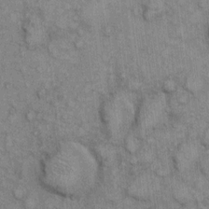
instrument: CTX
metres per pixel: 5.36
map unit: eHh
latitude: 7.2348
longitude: -64.4034
